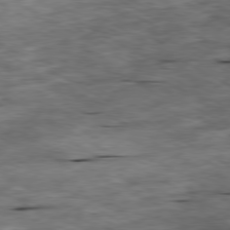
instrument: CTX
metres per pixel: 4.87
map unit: Ap
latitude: -80.2740
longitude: -73.3671
